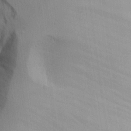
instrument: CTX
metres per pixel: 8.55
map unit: Aa
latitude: 25.3670
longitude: -132.1956
